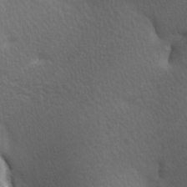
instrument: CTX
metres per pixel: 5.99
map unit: lAa
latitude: -9.7289
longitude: -125.8016
